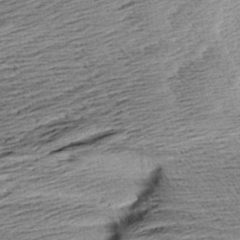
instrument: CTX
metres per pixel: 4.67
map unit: Aa
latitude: 8.4412
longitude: -139.2915
